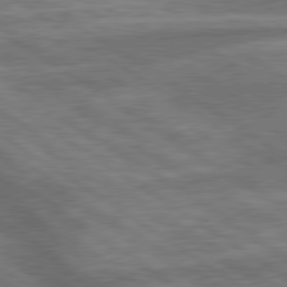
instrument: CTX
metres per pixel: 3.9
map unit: lApd
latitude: 79.8206
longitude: -171.6694
